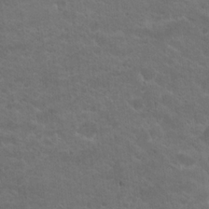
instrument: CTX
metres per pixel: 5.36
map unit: Hto
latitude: 19.2537
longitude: -35.7260
